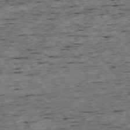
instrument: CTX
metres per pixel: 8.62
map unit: Ap
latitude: -74.7086
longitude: -87.3104
